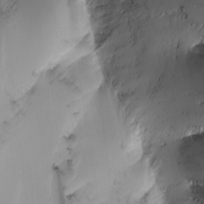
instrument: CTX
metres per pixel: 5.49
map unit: Nhu
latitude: -5.0108
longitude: -92.4790
